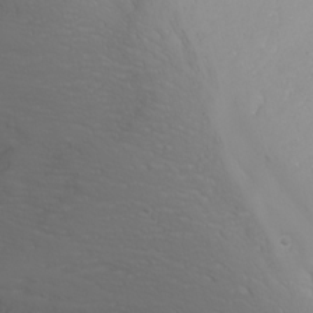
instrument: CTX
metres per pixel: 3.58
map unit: Nhu
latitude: -4.8408
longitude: -80.4790
